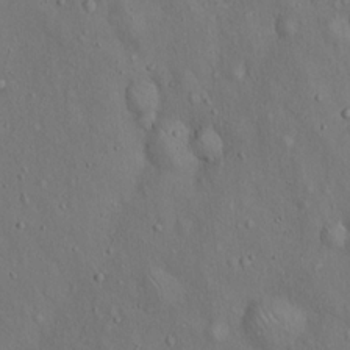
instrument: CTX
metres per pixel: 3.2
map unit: Hto
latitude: 15.0837
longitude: -58.0255
